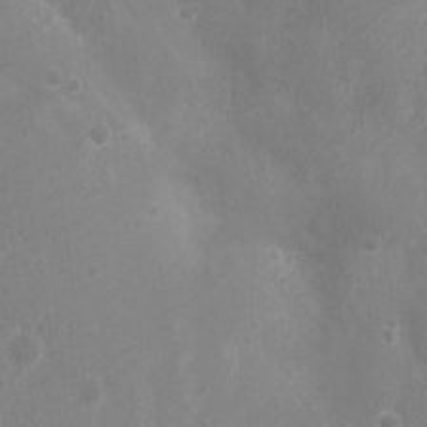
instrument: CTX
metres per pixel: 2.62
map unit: Nhu
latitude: 6.4601
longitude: -18.3656
